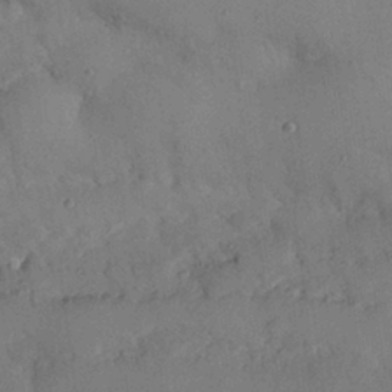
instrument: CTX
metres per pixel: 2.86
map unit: Nhu
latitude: 25.9150
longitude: -71.5749
